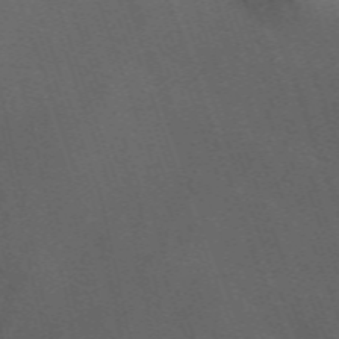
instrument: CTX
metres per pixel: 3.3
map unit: ANa
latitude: 52.0822
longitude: -71.1403
